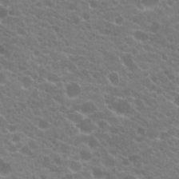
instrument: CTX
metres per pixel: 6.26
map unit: Hto
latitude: 20.4412
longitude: -35.9906
